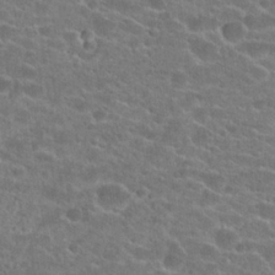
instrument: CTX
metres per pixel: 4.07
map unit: Hto
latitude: 23.8205
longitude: -44.5357
